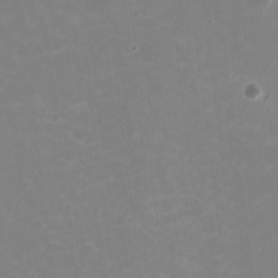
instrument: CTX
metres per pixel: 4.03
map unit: HNhu
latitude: -1.6722
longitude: -5.0836
